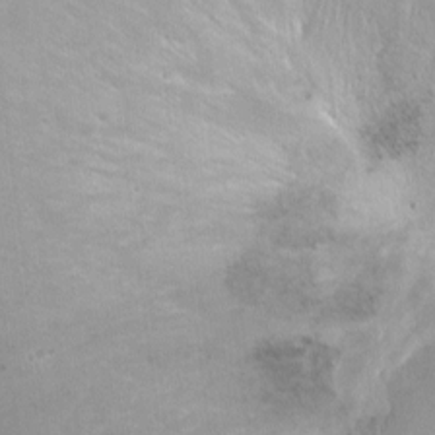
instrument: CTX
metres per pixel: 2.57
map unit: Nhu
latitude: -13.7289
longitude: -40.0822
